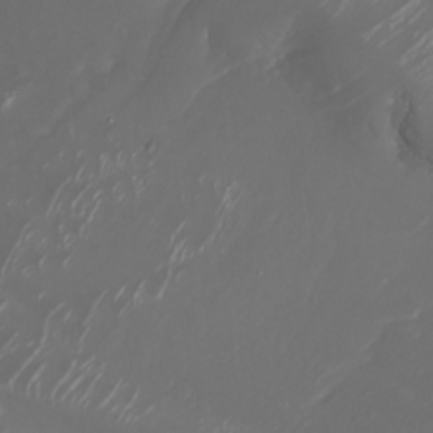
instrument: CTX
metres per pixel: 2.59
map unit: Nhu
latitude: -6.5384
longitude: -90.1767
